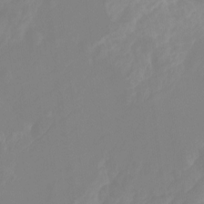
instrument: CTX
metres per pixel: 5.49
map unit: Ht
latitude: -14.3684
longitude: -56.5923
